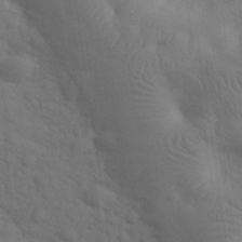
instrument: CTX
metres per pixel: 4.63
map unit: eHh
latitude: 32.8947
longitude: -68.7057
